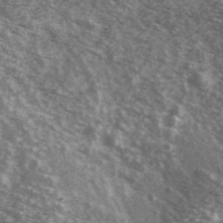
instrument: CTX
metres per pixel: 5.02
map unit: Ave
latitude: 39.3671
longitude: -108.8758
